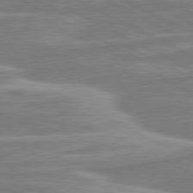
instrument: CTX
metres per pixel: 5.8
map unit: lApd
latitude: 80.7057
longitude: -174.1767
